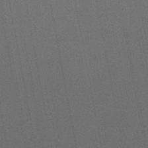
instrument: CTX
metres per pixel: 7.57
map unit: lHb
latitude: -47.3509
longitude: 70.8219
